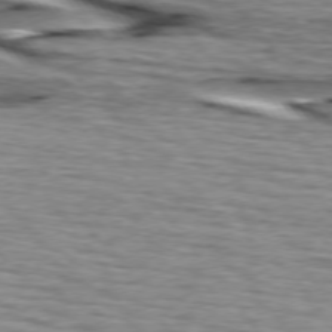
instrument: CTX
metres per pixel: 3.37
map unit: lApd
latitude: 74.8002
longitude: -72.5924
